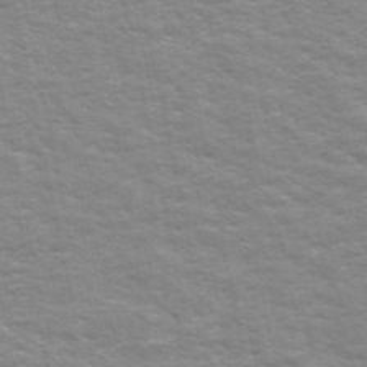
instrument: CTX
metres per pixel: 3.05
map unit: ANa
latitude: 48.9703
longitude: -75.3104
